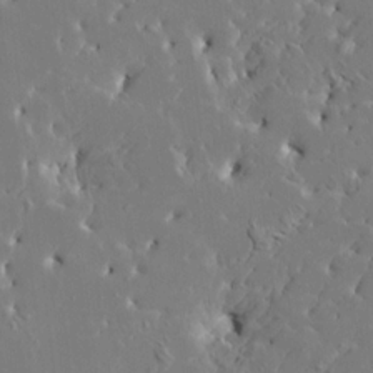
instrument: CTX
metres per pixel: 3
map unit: HNhu
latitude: 6.1578
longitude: -4.8191
